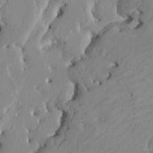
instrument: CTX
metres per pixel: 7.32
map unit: HNhu
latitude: 3.9717
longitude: -3.4615
